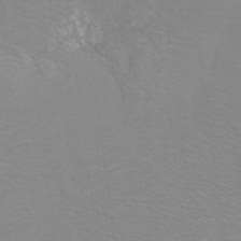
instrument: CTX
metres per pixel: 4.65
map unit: Htu
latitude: -12.0472
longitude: -71.2159
